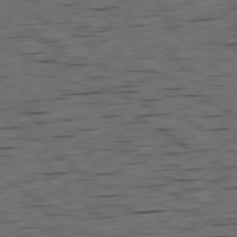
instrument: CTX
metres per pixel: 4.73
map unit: Ap
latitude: -80.0283
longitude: -100.5168
